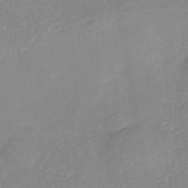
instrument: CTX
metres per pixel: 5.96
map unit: Nhe
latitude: -41.3887
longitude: -109.7638
